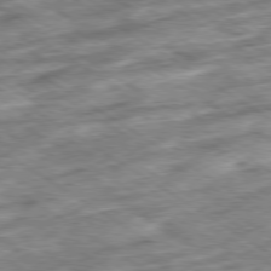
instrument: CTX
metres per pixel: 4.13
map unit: Ap
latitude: -79.8800
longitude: -51.3859
